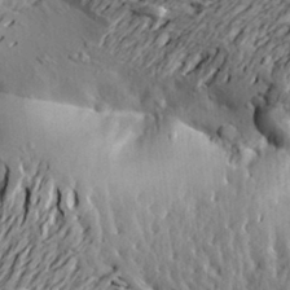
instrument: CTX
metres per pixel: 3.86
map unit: Aa
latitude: 21.7450
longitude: -150.3278
